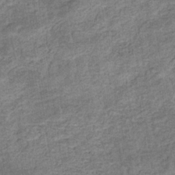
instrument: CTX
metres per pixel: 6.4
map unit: eHb
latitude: -35.1620
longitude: 77.8800
